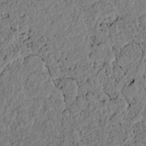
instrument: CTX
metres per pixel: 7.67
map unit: lAvf
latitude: 6.6868
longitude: 163.8044
